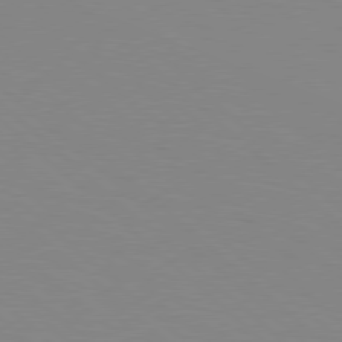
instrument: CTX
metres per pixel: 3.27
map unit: Hpe
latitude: 78.1767
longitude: -161.2915
